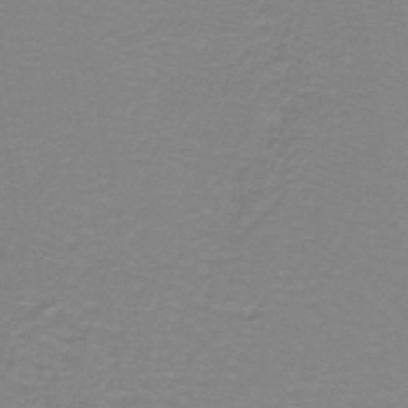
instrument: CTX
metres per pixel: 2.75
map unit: lHb
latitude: -41.4076
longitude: 56.5196
